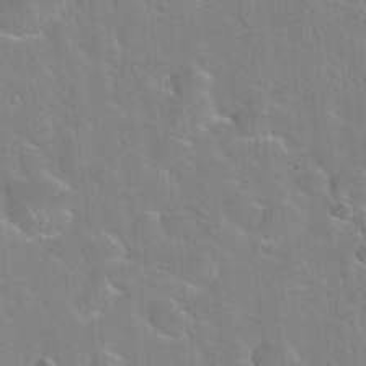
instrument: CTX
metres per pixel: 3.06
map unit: Hto
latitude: 22.5357
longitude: -52.2523
